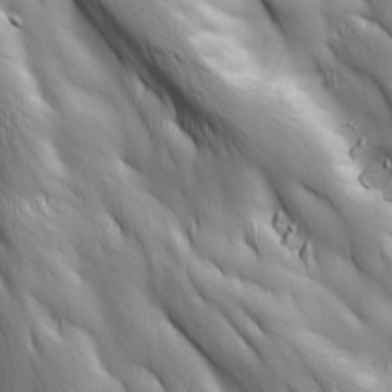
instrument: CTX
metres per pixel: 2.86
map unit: Ave
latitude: 13.0459
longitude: -105.4427
